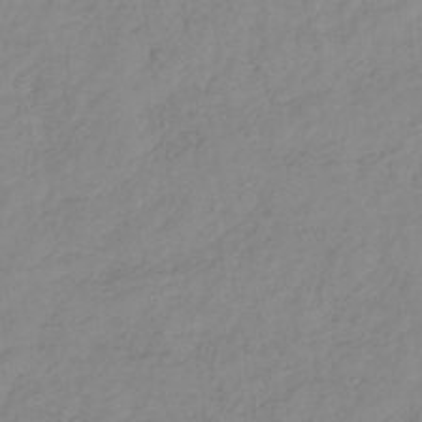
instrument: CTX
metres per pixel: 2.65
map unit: lHb
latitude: -36.2739
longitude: 70.5574
